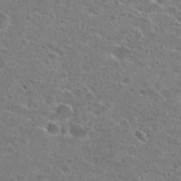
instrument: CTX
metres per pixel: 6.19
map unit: Hto
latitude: 25.9339
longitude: -46.1956
